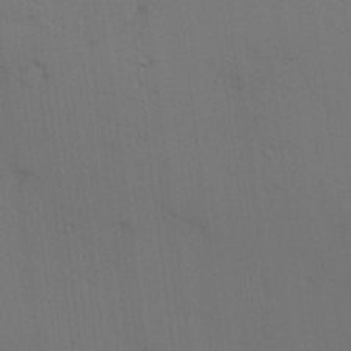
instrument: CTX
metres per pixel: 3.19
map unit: Hve
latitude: 14.4601
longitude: -90.6490
